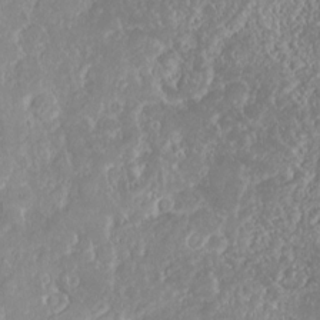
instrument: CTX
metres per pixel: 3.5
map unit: HNhu
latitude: -2.4251
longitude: 11.0675
